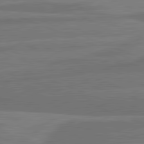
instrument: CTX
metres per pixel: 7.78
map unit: lApd
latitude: 81.8961
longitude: -171.9906
